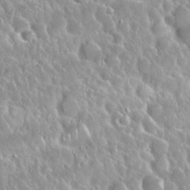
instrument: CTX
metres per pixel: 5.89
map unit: Nhu
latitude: 24.7246
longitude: -60.5357
